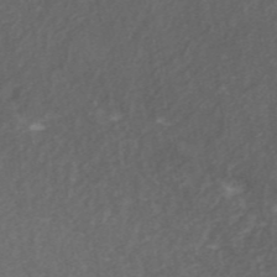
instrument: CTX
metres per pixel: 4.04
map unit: ANa
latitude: 45.8772
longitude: 27.0486
